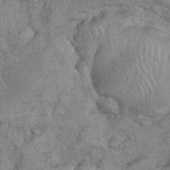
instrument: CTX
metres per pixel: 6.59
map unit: eHh
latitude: 35.6316
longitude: -63.4994
